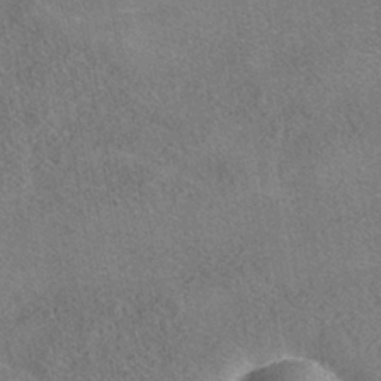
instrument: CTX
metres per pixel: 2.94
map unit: HNhu
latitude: -39.6155
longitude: 100.7652
